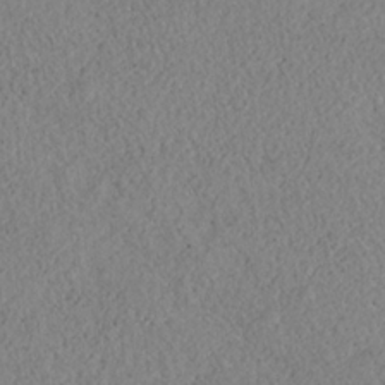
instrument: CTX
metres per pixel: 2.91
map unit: HNhu
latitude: -36.4629
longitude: 32.9164
